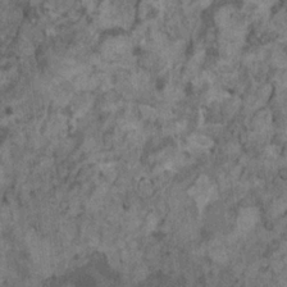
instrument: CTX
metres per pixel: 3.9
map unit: HNhu
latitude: 0.0822
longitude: 4.5384
